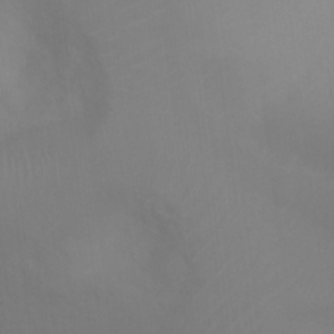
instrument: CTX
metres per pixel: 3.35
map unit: Ht
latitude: 3.1781
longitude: -27.9906
